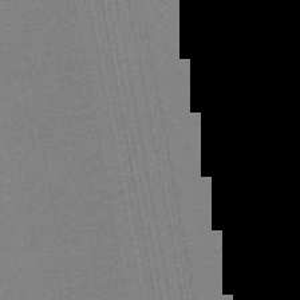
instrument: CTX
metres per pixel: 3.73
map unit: lHb
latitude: -48.7841
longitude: 71.7289
